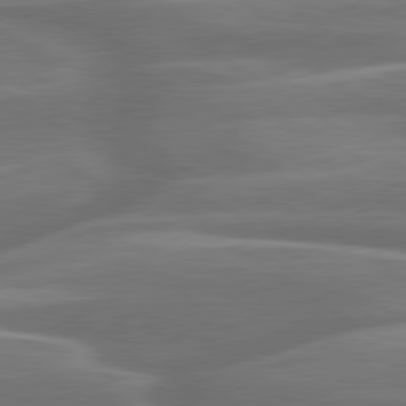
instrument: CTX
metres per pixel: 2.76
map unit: lApd
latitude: 79.9717
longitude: -127.4238
